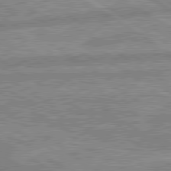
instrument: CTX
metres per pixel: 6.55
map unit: lApd
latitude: 80.0444
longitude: -169.7261
